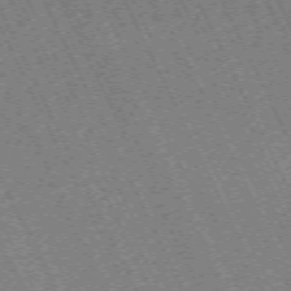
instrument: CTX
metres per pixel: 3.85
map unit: Hpe
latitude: -70.8408
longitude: 10.1795
